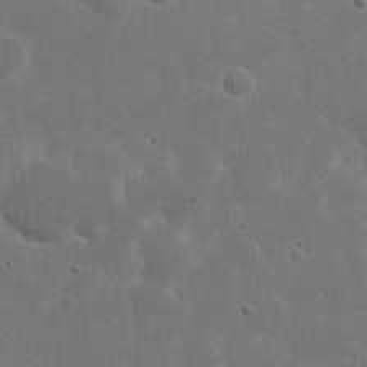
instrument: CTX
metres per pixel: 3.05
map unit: eHh
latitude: 22.1578
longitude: -68.8191
